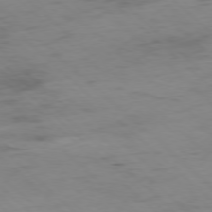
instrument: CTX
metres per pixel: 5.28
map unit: Ap
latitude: -77.7478
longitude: -90.4412
